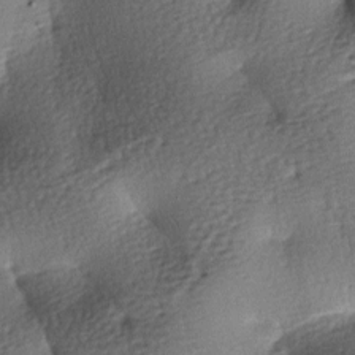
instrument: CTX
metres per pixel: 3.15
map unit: lAa
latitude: -7.8233
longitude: -127.1025
